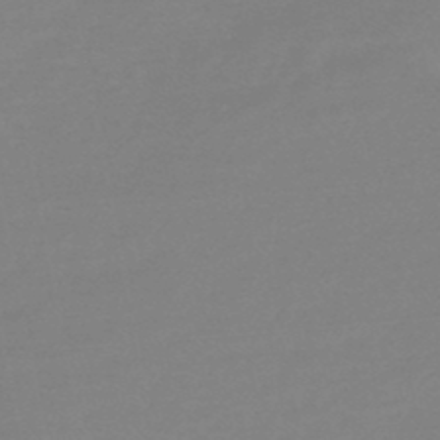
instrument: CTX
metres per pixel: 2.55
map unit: HNhu
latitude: -48.8975
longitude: 99.4454
